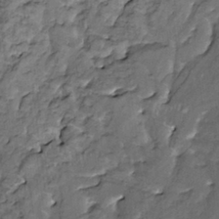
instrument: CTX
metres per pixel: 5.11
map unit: HNhu
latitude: 2.7057
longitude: 9.0297
